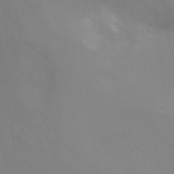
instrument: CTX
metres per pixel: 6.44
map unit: Ht
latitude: -9.7289
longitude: -32.5735
